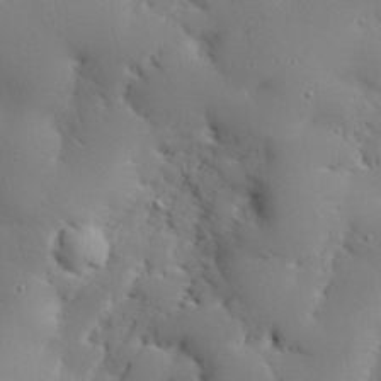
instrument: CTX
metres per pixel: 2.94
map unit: eHh
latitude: 29.3670
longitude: -82.3467
